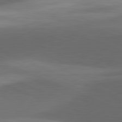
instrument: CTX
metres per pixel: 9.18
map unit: lApd
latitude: 81.5182
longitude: 132.1417
